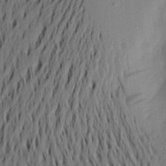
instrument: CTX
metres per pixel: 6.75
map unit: Aa
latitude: 20.2712
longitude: -147.0270
